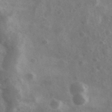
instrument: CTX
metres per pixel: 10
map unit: Ave
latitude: 38.4979
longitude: -107.4615
